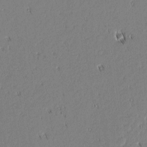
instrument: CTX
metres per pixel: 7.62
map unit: lAvf
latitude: 1.4048
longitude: -106.8569
